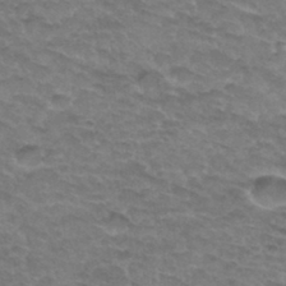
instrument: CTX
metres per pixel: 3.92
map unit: Hto
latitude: 33.2537
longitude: -47.6694
